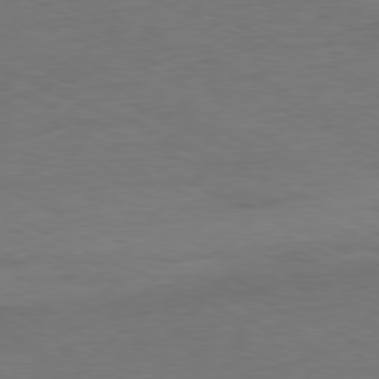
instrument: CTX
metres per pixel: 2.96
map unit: Ap
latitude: -80.1606
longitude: -92.3845
